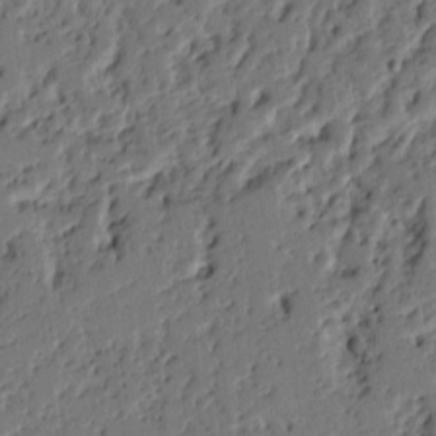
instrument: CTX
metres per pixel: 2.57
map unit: Ht
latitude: 9.4427
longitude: -78.0633
